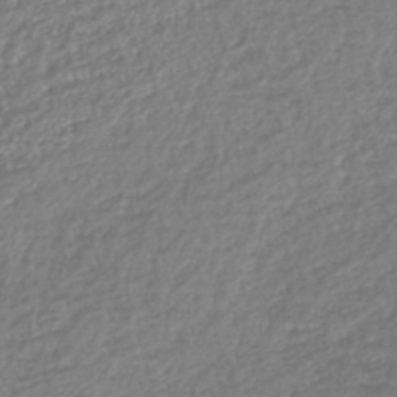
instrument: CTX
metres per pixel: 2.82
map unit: lHb
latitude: -42.9730
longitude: 70.8597
